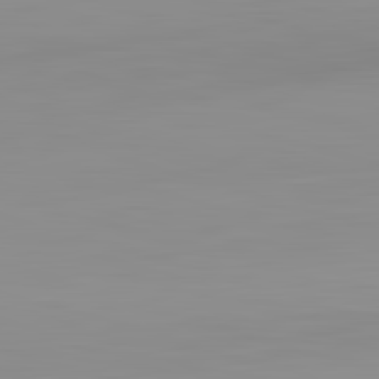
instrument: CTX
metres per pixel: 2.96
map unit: lApd
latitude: 83.2159
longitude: -133.3104
